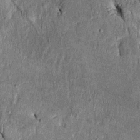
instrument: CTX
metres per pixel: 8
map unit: Htu
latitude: -3.0486
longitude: 151.4454
